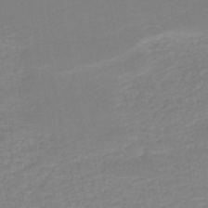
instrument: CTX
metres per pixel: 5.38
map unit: HNb
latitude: -51.4076
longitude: -50.1955
